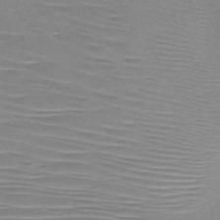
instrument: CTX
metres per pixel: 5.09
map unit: HNb
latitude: -46.0472
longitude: -42.0255
